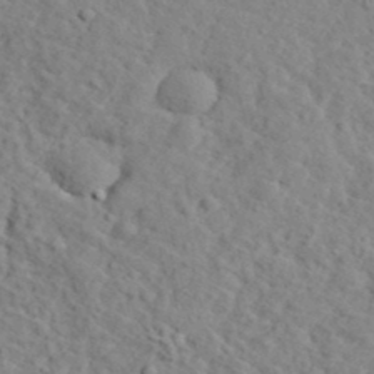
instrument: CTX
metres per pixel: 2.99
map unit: eHh
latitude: 36.0255
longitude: -78.4979
